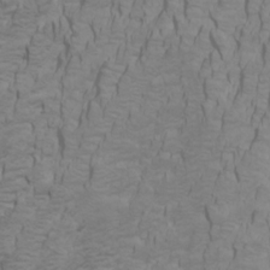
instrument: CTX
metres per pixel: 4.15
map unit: Htu
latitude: -5.5966
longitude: -72.3279
